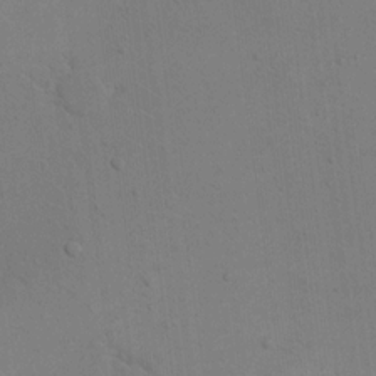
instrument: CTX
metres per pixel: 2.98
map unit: eHh
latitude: 17.1403
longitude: -67.1592
